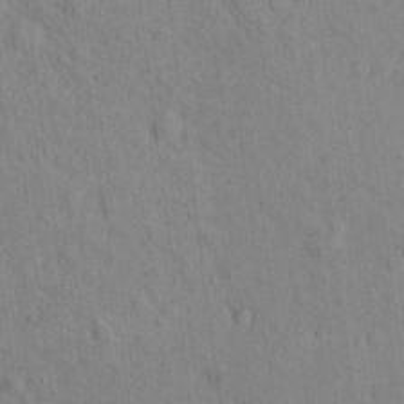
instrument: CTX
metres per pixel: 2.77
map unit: Nhu
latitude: 16.0822
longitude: -32.3467
